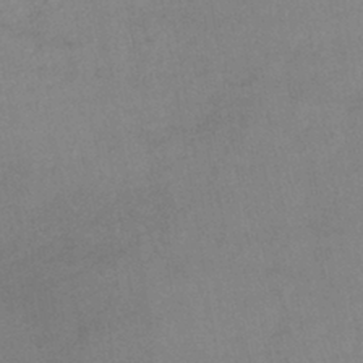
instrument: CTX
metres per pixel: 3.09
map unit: lHb
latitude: -40.2361
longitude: 66.1039
